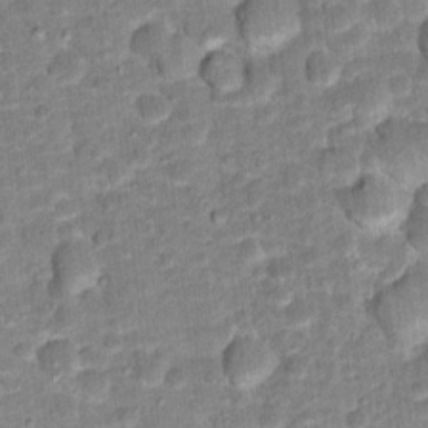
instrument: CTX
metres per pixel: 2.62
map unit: Hto
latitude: 15.2726
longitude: -38.7624
